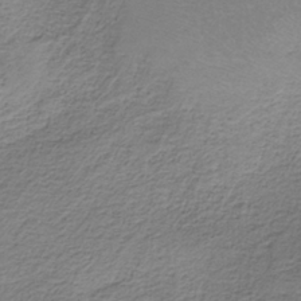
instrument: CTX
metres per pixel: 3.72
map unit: HNb
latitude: -35.3888
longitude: 58.4251
